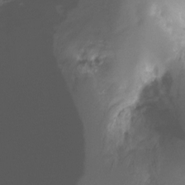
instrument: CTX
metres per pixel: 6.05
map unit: Ht
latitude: -17.2187
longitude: -45.2159
